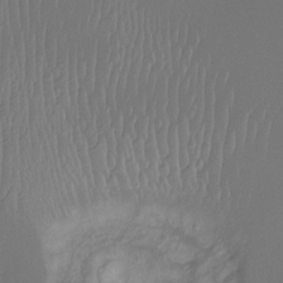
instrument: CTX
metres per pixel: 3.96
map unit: Ht
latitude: -8.2550
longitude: -39.3293
